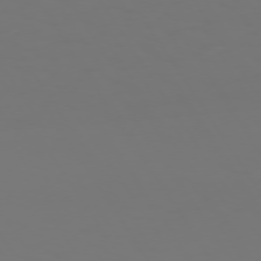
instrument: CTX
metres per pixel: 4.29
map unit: Hpe
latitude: 73.4616
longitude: -127.1214
